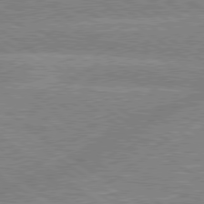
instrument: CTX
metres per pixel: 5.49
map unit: lApd
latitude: 79.2726
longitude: -157.5371
